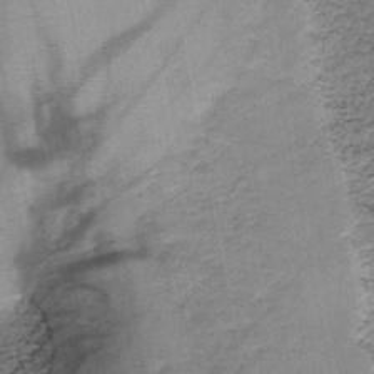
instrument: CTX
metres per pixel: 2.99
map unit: HNb
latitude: -48.6141
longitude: -40.1766
